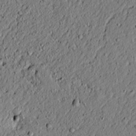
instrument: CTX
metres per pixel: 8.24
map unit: lAvf
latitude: 5.2537
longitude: 167.4832
